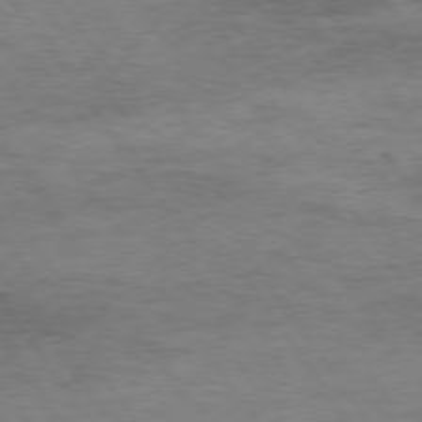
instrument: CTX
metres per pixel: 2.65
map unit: Hpe
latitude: 74.8191
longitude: -142.7246
